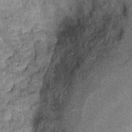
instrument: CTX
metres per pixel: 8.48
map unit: Ht
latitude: 8.6302
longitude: -37.3481
